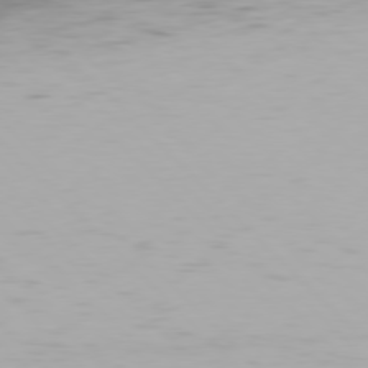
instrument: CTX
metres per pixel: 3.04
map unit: Hpe
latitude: 77.1403
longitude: -170.9703
